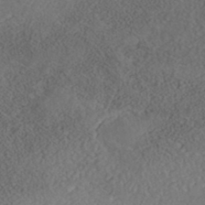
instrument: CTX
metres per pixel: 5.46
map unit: Nhe
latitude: -40.5007
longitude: -111.1592
